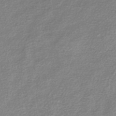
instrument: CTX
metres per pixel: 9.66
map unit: HNb
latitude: -48.1039
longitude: 55.5966
